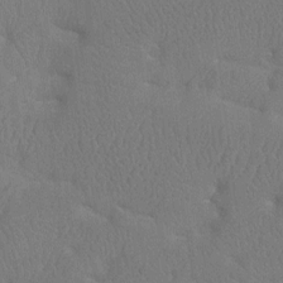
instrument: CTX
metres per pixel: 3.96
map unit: Htu
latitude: -7.8044
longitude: -33.8394
